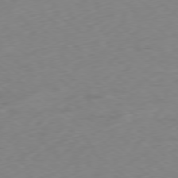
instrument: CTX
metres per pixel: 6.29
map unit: Ap
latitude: -78.9730
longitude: -63.4994
